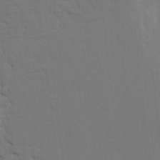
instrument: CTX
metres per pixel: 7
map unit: HNhu
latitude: 7.6694
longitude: -4.4223
